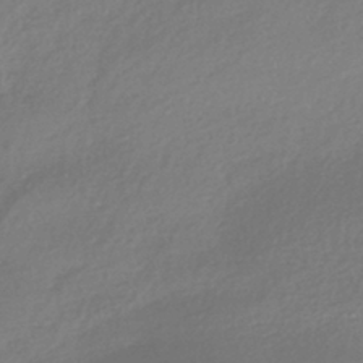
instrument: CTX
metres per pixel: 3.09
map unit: HNhu
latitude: -41.2943
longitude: 94.7652
